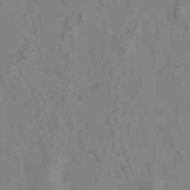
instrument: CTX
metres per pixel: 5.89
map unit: ANa
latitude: -38.5952
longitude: 95.7477
